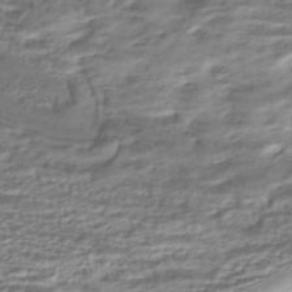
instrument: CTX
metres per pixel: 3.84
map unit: HNhu
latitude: -42.6140
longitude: 100.1416
